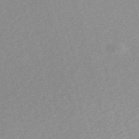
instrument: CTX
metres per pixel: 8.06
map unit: eHh
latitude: -54.8786
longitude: -88.8569
